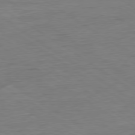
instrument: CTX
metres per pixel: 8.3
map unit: Ap
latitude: -80.3495
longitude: -79.7450
